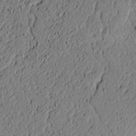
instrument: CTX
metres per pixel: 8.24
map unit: lAvf
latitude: 5.5560
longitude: 167.5588
